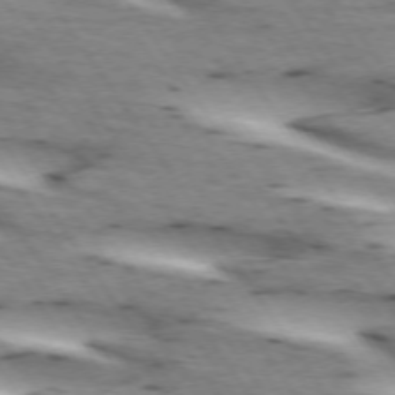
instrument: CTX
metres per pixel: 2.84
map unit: lApd
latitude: 72.8380
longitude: -53.8395
